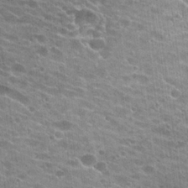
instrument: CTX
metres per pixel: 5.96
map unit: Hto
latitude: 24.6490
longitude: -42.1956
